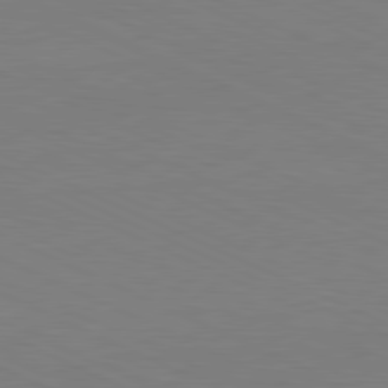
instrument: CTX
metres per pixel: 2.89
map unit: Ap
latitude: -82.1417
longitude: -71.1214
